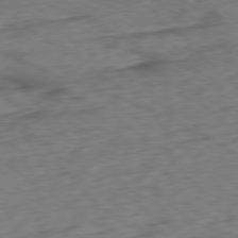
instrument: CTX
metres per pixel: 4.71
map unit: Ap
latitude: -79.0675
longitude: -77.0269
